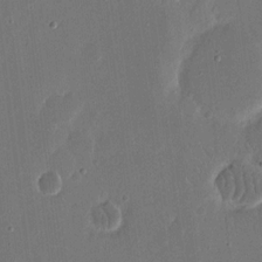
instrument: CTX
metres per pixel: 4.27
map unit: eHh
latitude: 15.5938
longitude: -70.0822
